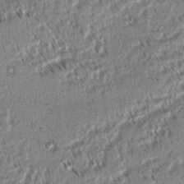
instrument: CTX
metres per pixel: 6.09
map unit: lAvf
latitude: 3.0458
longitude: -106.1011
